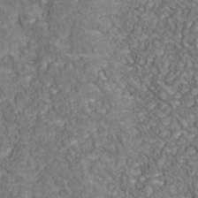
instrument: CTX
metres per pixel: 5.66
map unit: Nhu
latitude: -39.2565
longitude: -83.6504
